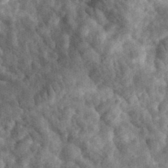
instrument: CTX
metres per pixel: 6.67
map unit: eHh
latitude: 34.9891
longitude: -79.0648
